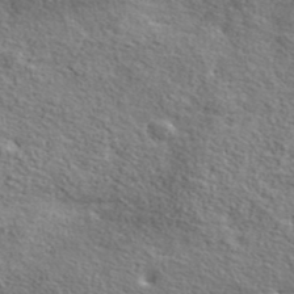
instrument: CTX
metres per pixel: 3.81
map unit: lHvf
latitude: 42.5546
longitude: -88.0822
